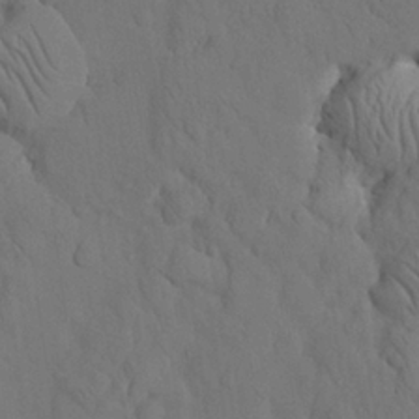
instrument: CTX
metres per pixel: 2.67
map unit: Nhu
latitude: 25.9528
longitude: -72.2145
